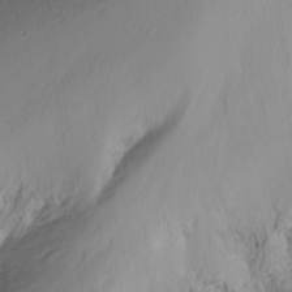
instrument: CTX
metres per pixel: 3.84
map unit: Nhu
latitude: -13.5021
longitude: -61.8394
